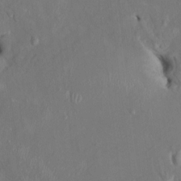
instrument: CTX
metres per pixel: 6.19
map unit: HNhu
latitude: 3.1214
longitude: -5.3293
